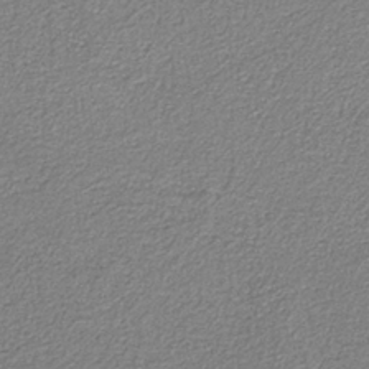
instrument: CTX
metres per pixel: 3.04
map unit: eAb
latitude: -38.0472
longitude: 51.6155
